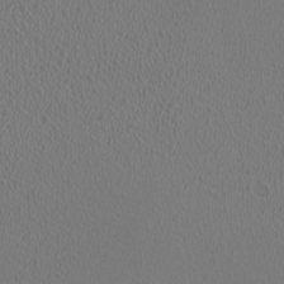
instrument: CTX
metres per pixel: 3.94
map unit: HNhu
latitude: -1.0676
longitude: -0.8191
